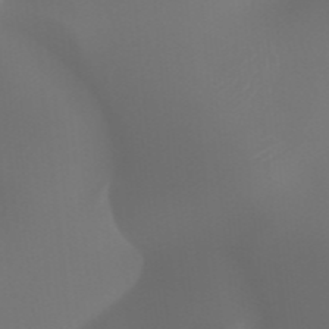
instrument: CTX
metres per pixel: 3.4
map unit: HNhu
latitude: -47.6910
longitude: 30.6140
